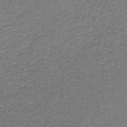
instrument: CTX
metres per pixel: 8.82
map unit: HNb
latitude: -37.8800
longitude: 50.7274
